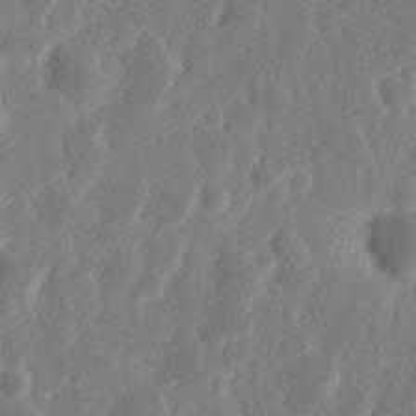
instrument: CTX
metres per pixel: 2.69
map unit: Nhu
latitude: 14.9136
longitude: -73.9339
